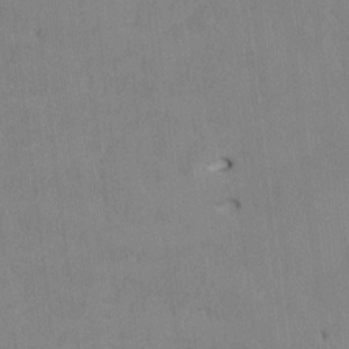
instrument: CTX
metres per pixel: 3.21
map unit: HNhu
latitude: 1.4804
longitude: -5.3671
